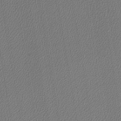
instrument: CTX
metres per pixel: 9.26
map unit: lHb
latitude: -42.4817
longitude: 61.1431
